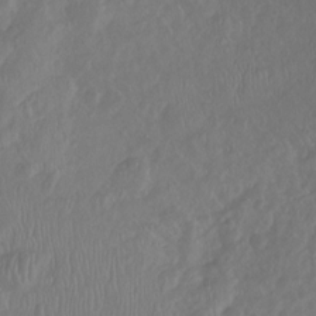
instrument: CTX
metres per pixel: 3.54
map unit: Hto
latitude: -8.0850
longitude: -40.2711
